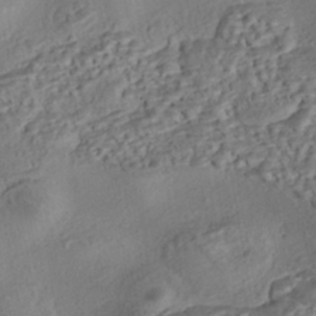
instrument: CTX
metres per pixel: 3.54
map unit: eHh
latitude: -43.0675
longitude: 121.4076
